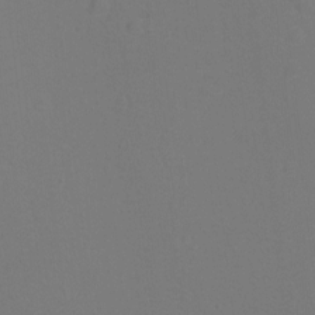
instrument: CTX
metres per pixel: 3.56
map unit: Ht
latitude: 0.7246
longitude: -34.0444
